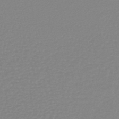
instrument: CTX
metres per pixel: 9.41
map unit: lHb
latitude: -40.0661
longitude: 65.1054
